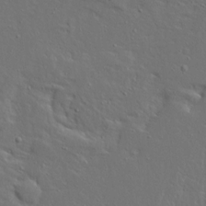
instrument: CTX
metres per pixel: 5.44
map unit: Ave
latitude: 13.8961
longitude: -137.4805
